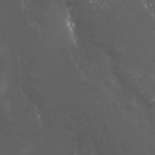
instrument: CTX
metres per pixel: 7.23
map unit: Nhu
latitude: 27.5938
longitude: -60.2333
